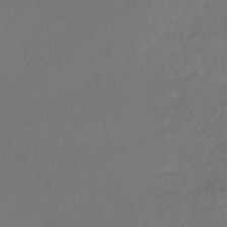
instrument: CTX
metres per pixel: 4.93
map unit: HNhu
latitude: -41.2754
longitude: 97.6911
